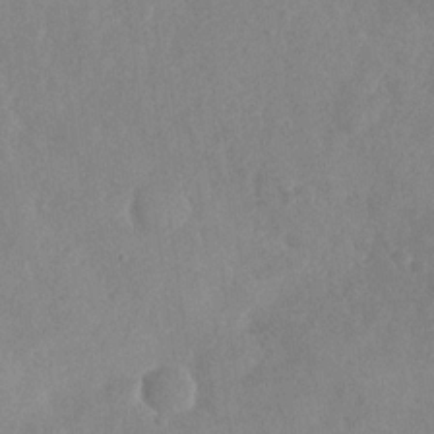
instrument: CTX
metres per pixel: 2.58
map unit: Nhu
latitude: -29.7856
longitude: -60.3089
